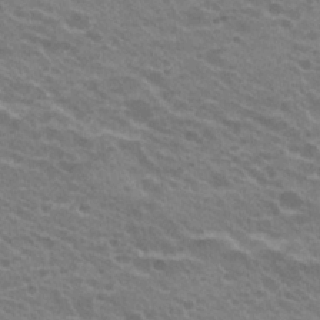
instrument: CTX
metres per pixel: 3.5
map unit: Hto
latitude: 23.7827
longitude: -36.1767
